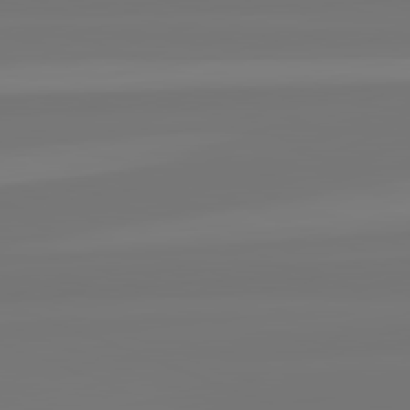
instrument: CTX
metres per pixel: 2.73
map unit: lApd
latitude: 82.3278
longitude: -176.0633
